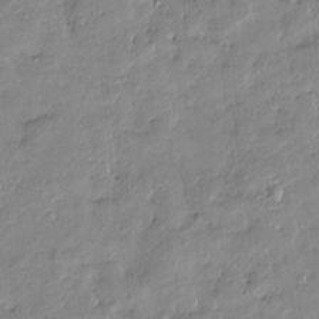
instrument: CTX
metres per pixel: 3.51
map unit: Htu
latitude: -9.1431
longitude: 176.6707
